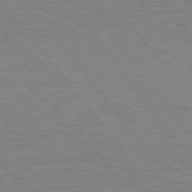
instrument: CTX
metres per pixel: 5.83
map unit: Hpe
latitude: 74.8569
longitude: -136.8380
